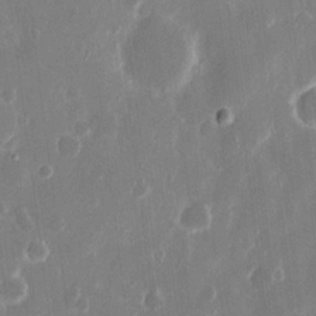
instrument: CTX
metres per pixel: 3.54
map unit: eHh
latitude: 12.1389
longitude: -71.6883
